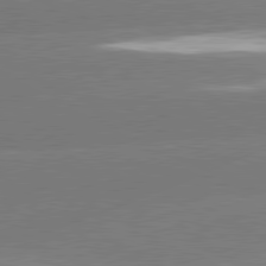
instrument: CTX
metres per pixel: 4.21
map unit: lApd
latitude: 80.8569
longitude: -149.7828
